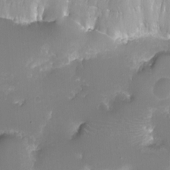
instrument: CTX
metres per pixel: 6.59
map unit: eHh
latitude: -6.0661
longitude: -78.0633
